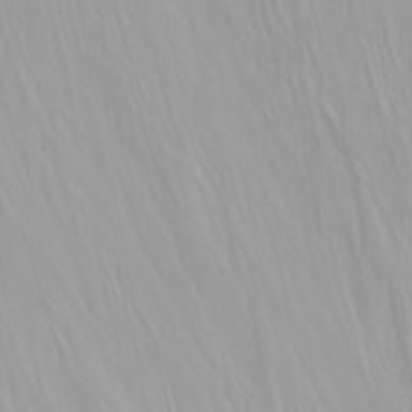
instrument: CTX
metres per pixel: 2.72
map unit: Nhu
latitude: -4.7652
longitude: -82.4978
